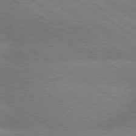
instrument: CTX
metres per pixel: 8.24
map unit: lApd
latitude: 79.6694
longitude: -152.7058
